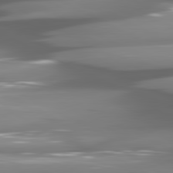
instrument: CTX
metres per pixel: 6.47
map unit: lApd
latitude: 80.9325
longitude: -145.0080
